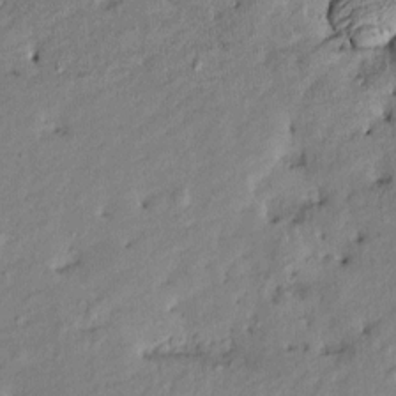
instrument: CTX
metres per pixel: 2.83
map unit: Htu
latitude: -9.3510
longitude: 177.0109
